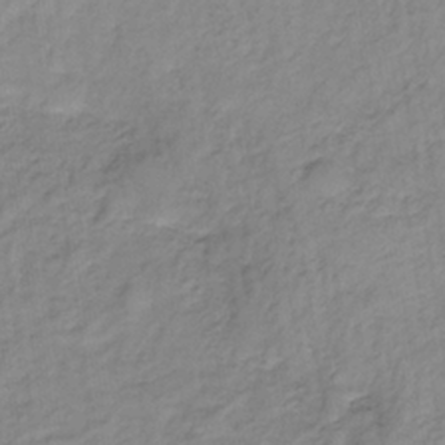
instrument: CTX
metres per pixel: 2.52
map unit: lHb
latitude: -35.9367
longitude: 71.3888
